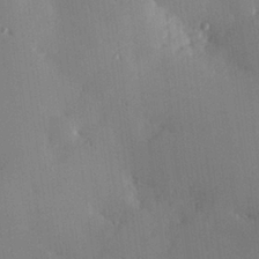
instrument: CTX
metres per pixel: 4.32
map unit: Hve
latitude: 24.9513
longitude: -91.8205
